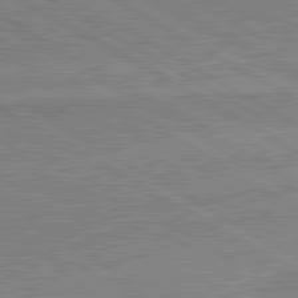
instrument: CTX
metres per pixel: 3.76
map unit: lApd
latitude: 80.7057
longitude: 143.0675
